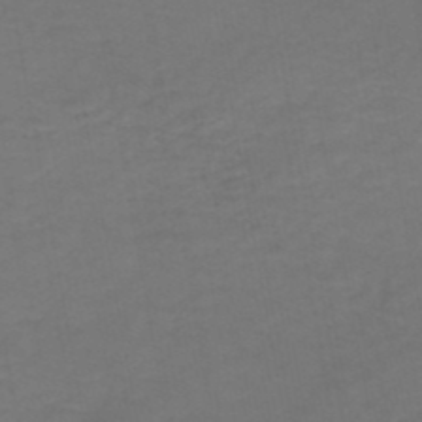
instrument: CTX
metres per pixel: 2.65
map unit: HNhu
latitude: -49.0676
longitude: 99.9367
